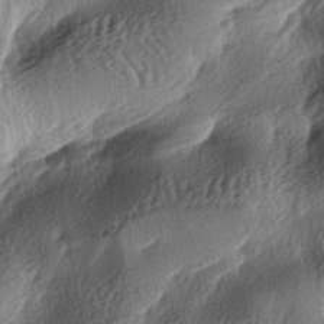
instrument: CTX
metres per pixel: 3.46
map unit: lAa
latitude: -5.9556
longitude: -124.0633
